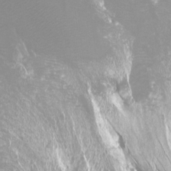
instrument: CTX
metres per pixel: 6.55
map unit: Htu
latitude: -12.3684
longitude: -70.8380
